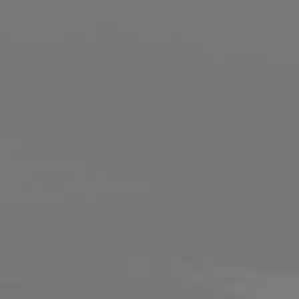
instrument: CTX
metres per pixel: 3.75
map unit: Hpe
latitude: 77.7449
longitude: -135.9339
